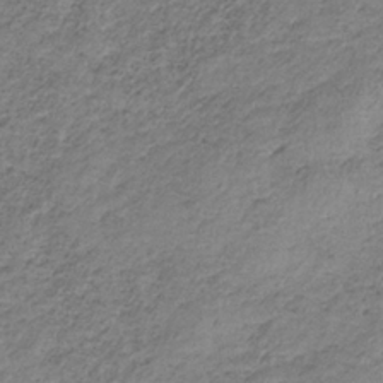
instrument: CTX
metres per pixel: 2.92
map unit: HNb
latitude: -33.9367
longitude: 61.4077
